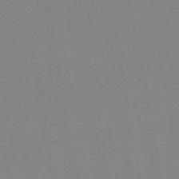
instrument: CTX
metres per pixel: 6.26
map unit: HNb
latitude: -45.2754
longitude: -40.1766
